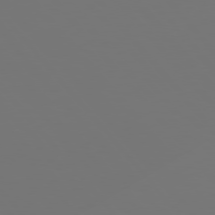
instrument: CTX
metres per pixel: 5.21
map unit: Hpe
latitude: 76.7246
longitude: -165.9150
